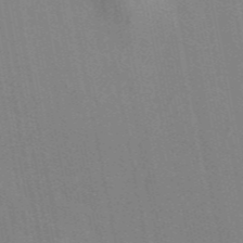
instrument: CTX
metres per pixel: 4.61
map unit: eAb
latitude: 46.9325
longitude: 116.5573
